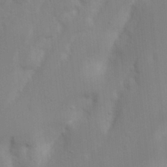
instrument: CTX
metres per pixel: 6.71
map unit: Nhu
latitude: 18.3467
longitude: -73.3293
